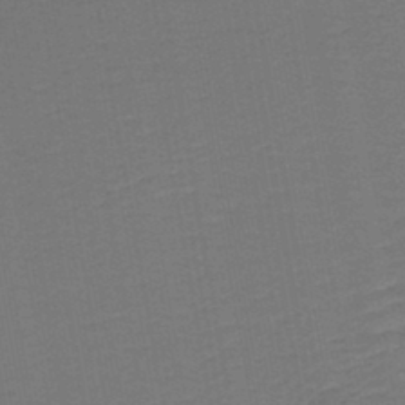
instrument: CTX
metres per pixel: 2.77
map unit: HNb
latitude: -43.8422
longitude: 51.7289
